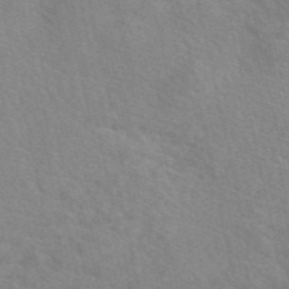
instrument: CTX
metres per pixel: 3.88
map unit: eAb
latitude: 49.8205
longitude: 120.2739
